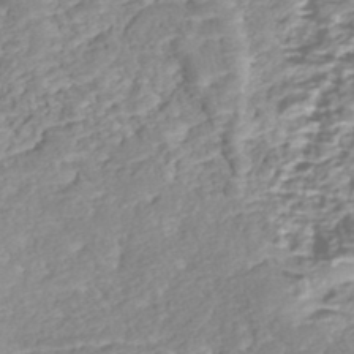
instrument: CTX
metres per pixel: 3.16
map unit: Nhe
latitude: -47.2943
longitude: -171.9339
